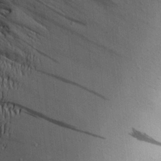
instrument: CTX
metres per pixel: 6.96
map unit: Aa
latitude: 19.9339
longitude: -141.5560
